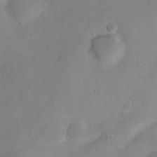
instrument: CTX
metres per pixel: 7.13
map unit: Nve
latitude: -22.3306
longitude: 106.2929
